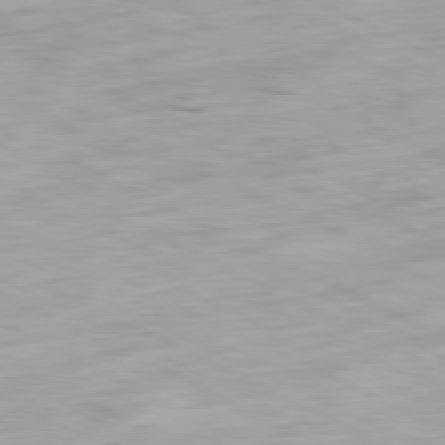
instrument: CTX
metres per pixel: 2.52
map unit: Ap
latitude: -80.1606
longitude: -66.8758
